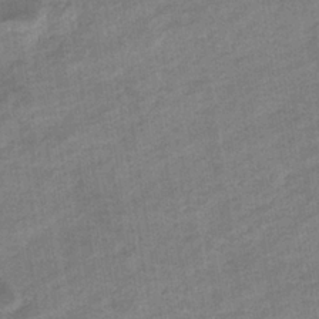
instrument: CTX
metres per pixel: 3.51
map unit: eHb
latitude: -35.9556
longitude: 78.1605
